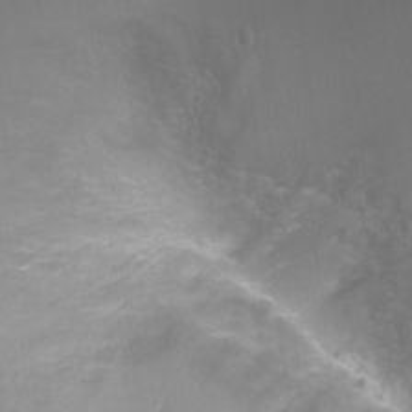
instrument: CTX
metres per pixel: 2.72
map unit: Ht
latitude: -5.8800
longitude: -28.2144
